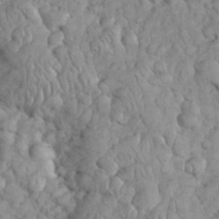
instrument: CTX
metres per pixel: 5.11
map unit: eHh
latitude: 33.3104
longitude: -65.1970
